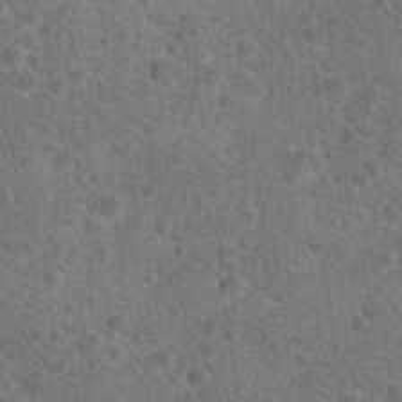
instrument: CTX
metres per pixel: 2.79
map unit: Hto
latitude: 18.0444
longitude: -41.6693
